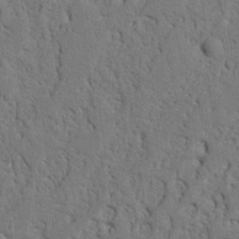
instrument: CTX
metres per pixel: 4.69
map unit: Nhu
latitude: 21.4616
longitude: -76.9891
